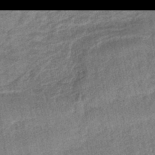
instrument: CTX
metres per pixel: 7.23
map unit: lHb
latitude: -43.0297
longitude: 80.2740
